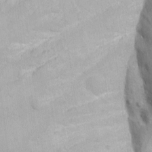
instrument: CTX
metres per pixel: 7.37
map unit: Ave
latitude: -10.7085
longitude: -120.6302
